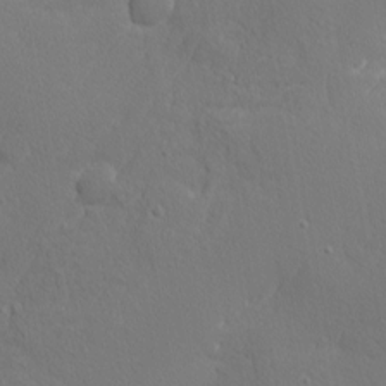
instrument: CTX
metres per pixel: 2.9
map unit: Nhu
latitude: 1.6316
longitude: -76.9324
